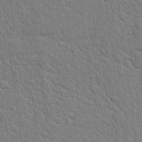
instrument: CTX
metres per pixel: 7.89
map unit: Hto
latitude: 18.6868
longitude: -52.3279
